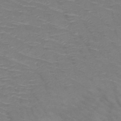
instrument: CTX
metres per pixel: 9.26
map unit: HNb
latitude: -50.1039
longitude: -46.7813
